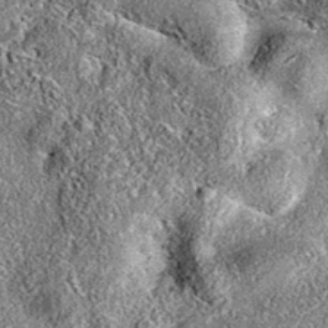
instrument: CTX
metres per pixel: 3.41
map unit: eAb
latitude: 36.4034
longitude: 111.8233
